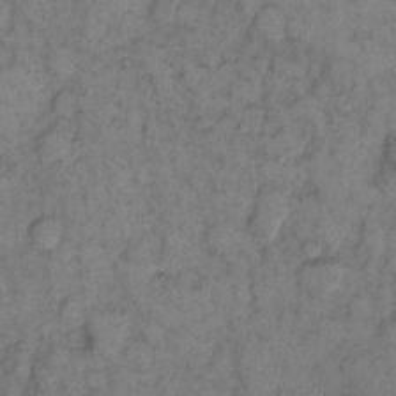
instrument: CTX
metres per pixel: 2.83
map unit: eHh
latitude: 11.6883
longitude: -62.9703
